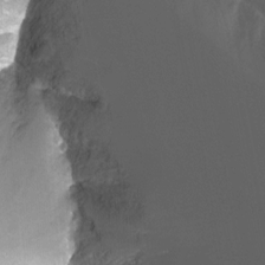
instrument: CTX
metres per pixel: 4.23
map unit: Nhu
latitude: -13.1242
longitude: -57.9150
